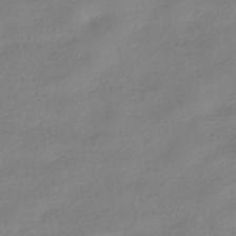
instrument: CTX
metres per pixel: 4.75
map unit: HNhu
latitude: -40.4062
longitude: 96.6141
